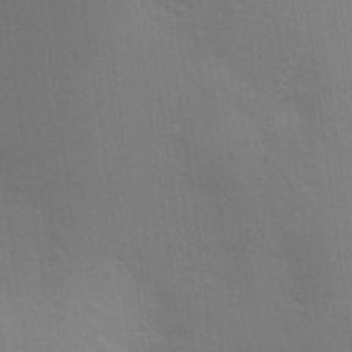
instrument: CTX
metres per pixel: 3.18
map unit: Aa
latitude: 24.2144
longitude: -145.5938
